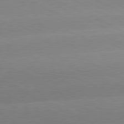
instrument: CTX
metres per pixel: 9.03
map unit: lApd
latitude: 81.0269
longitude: -151.8016
